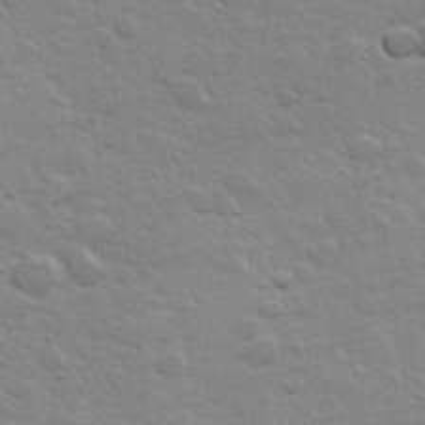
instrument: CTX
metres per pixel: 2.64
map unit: Hve
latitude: 24.2900
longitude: 144.9542
